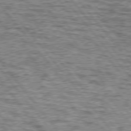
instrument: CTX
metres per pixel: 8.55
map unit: lApd
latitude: 76.3845
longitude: -70.6868
